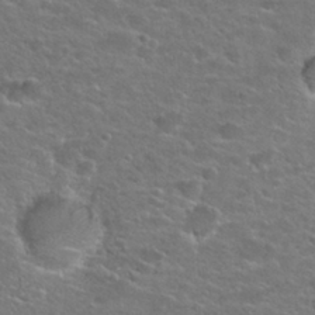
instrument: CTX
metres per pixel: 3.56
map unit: Hto
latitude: 25.2537
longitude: -50.0255
